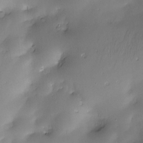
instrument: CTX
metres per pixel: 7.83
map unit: Nve
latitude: -22.9164
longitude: -138.4223
